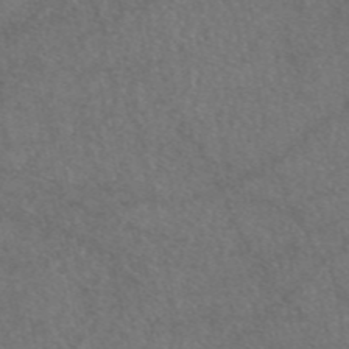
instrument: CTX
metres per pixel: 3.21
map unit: eAb
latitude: 47.3671
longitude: 110.4629
